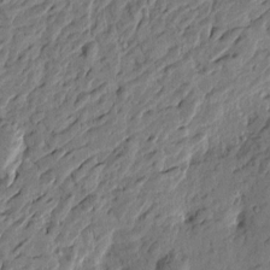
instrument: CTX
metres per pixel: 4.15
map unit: Htu
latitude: -2.5573
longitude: -179.3671
